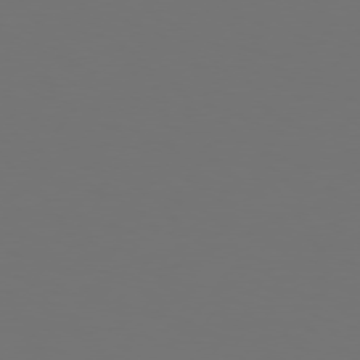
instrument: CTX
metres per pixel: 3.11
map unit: Hpe
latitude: 74.9136
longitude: -129.7261
